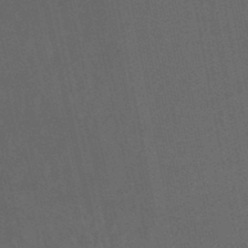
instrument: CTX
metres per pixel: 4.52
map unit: lHb
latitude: -47.5021
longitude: 70.7085
